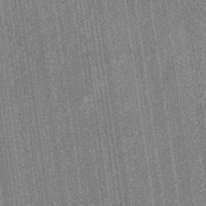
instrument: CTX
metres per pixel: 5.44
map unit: eHb
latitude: -40.5007
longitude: 82.5385
